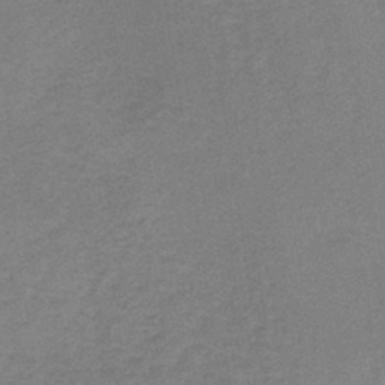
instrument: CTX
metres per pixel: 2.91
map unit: lHb
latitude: -37.6344
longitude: 61.0298
